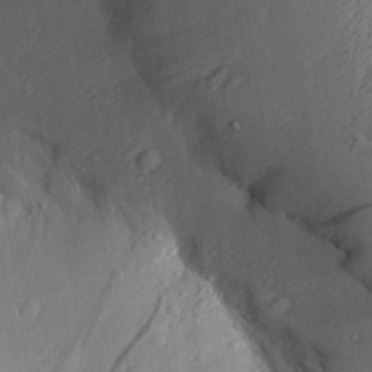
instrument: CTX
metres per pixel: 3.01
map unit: Aa
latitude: 27.3482
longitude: -135.2159
